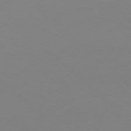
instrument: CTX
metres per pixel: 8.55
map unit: Ap
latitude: -78.2739
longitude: -91.1592
